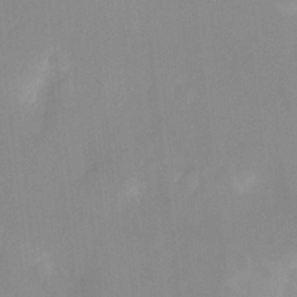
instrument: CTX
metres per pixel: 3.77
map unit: Ht
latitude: -14.2740
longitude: -54.3467
